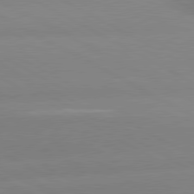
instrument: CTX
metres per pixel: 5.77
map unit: lApd
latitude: 80.5357
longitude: -153.6127
